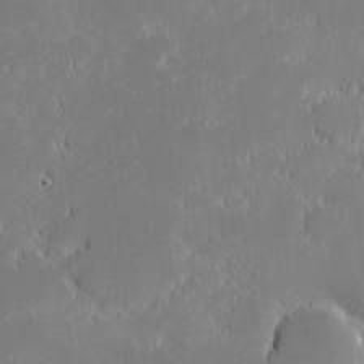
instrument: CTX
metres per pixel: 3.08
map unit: eHh
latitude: -2.2172
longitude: -84.0255
